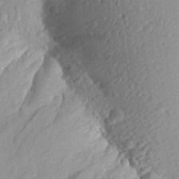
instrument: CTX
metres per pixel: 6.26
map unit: Aa
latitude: 27.6316
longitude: -144.0255
